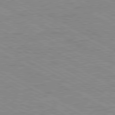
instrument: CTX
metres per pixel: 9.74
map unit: Ap
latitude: -81.8989
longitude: -73.5372
